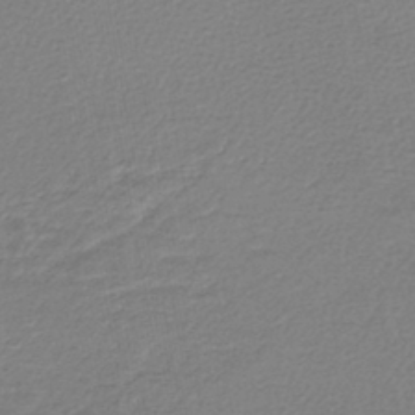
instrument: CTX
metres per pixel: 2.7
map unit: lHb
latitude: -42.7841
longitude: 72.7652
